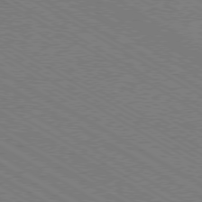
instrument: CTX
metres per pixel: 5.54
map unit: Ap
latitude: -79.6155
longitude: -78.6869
